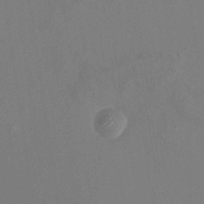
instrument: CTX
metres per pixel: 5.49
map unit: HNhu
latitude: 8.1956
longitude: -0.9702
